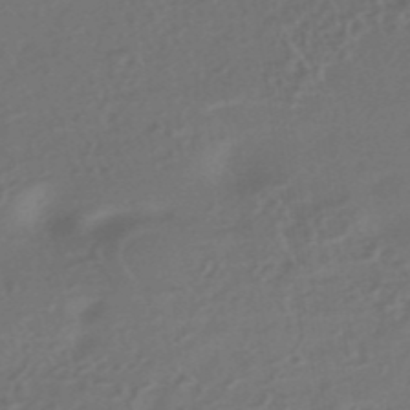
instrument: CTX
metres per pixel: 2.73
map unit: HNhu
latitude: -42.4440
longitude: 92.8597
